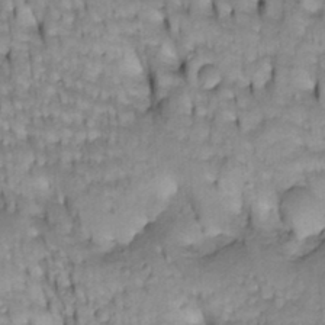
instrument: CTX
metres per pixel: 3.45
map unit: Htu
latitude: -4.4818
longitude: 150.6329
